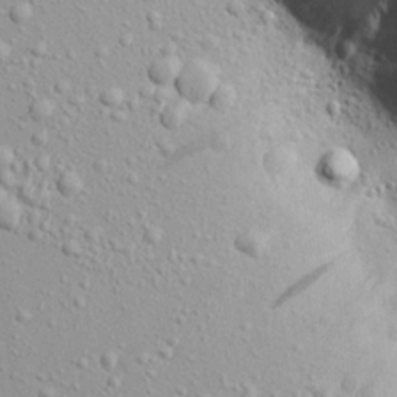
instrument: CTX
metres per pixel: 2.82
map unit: Aa
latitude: 22.7057
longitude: -143.8583
